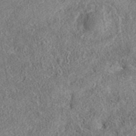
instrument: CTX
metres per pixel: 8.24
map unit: eAb
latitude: 36.6869
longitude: 112.3495
